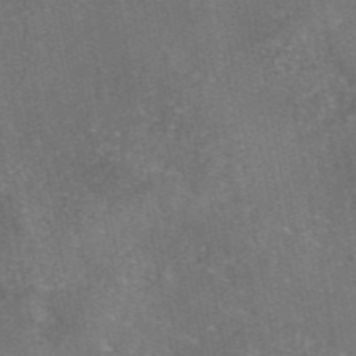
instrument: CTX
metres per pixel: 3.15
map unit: eAb
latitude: 46.0633
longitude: 107.4833
